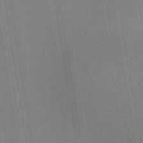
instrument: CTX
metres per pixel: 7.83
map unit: HNb
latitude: -33.5210
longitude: 54.7841
